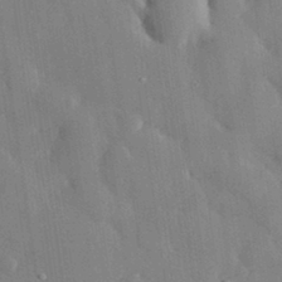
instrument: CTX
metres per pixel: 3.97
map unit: eHh
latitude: 28.9325
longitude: -80.2522
